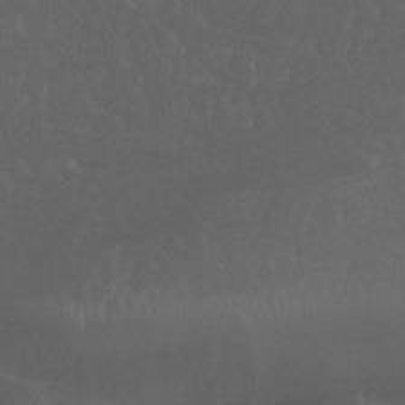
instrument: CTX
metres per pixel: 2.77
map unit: Nhu
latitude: 22.9136
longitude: -64.8191
